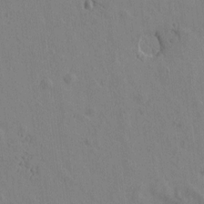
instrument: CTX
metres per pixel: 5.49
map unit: Htu
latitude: -0.0094
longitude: -175.7072
